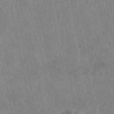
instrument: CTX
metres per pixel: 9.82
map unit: eAb
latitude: 48.8758
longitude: 104.9730
